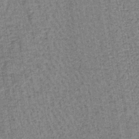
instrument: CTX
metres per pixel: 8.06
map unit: lHb
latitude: -39.2376
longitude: 60.5574
